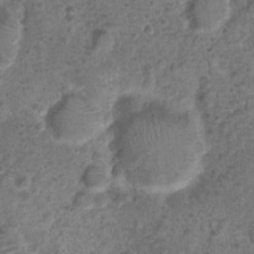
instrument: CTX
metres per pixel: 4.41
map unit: Nhu
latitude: 2.9324
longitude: -14.5357
